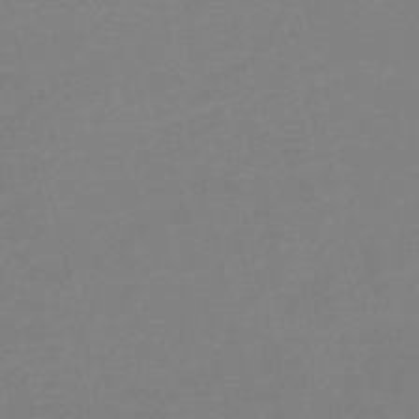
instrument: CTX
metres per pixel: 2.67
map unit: HNb
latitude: -50.0661
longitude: -42.1200
